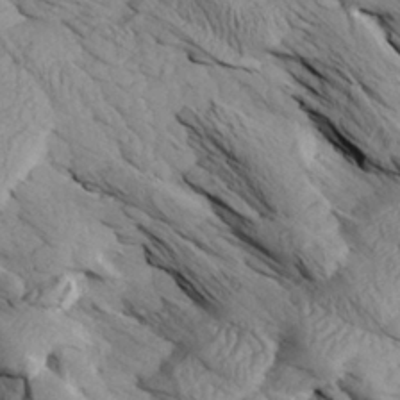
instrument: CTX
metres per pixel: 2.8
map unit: Aa
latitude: 27.1781
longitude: -133.4615
